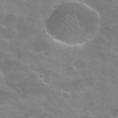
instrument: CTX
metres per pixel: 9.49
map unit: Nhu
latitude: 25.4804
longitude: -53.0081
